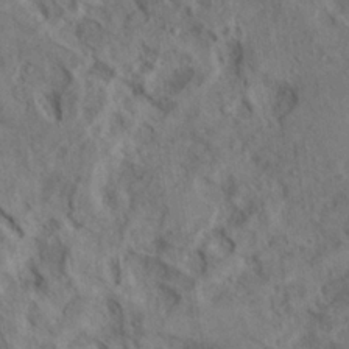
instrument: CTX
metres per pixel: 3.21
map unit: lAa
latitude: 22.3656
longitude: -137.7261
